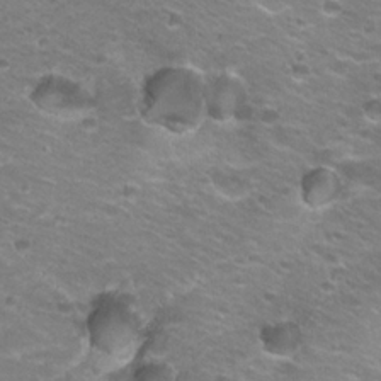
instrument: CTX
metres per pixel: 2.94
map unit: Hto
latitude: 22.7624
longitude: -32.6302
